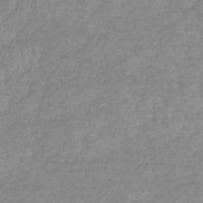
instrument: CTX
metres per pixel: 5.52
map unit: eHb
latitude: -33.7289
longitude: 70.4818
